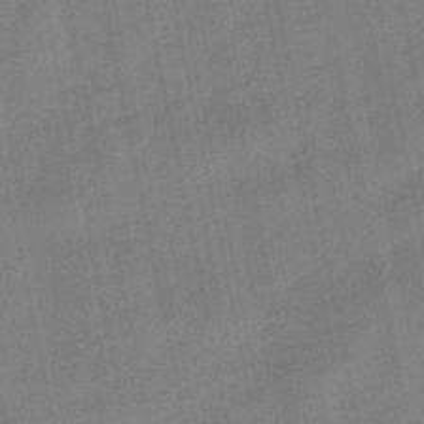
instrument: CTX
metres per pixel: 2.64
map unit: lHb
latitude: -49.6911
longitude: 80.5763
